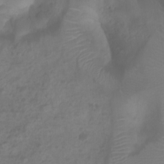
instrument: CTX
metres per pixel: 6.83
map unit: Htu
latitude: 2.2900
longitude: -21.9717
